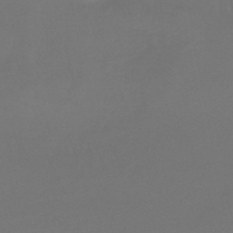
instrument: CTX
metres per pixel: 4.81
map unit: lHb
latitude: -43.5399
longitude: 63.7288
